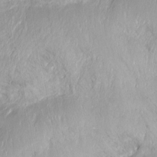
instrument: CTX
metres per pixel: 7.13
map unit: Ht
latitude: -14.7841
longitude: -41.9150
